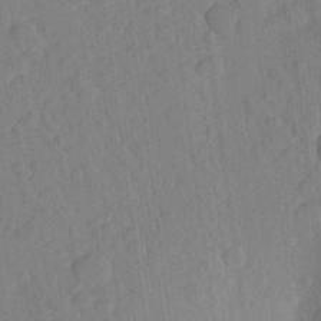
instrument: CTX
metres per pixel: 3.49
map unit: Aa
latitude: 23.5560
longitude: -147.7072
